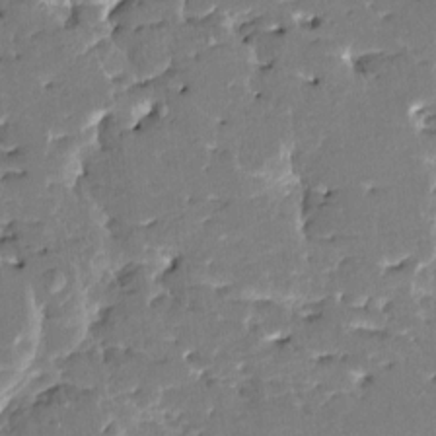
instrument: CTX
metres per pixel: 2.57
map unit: HNhu
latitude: 6.7057
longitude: -5.7639
